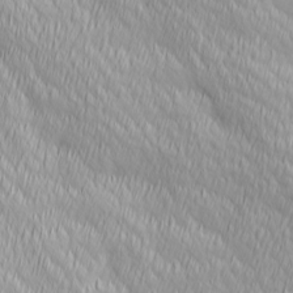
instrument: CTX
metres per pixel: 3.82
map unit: Ave
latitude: 2.7435
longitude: -113.3482
